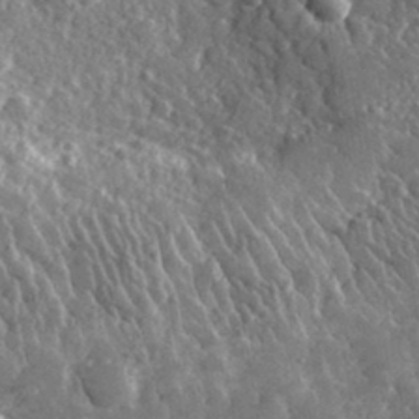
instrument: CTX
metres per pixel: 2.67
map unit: lHvf
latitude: 33.9717
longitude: -87.0647
